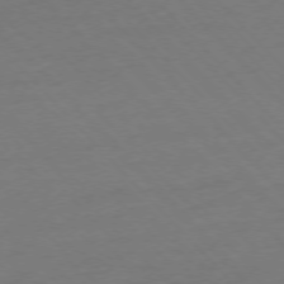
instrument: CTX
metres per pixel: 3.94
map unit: Ap
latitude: -76.4818
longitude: -80.3278
